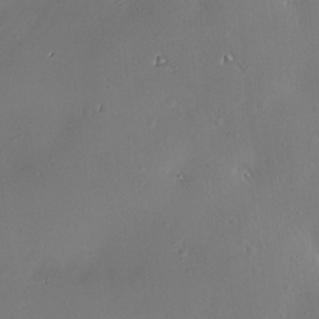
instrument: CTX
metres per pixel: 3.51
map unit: Nve
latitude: -9.4832
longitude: 173.4643
